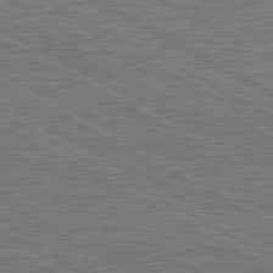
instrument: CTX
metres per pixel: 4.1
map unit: lApd
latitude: 80.8569
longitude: 119.1431
